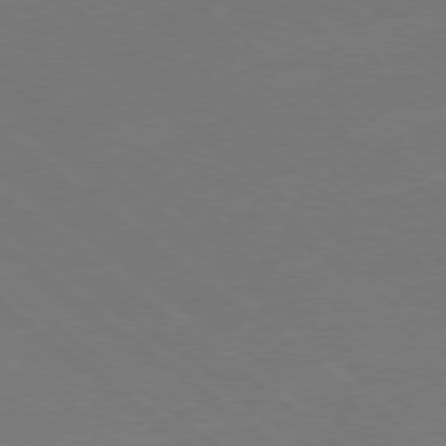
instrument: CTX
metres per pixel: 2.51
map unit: Ap
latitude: -79.1053
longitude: -54.9136
